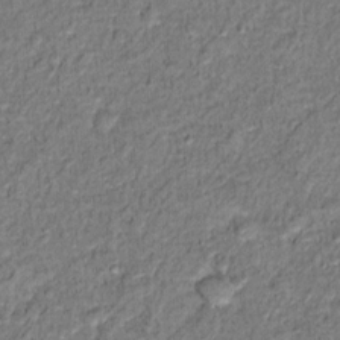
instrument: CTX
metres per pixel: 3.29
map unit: Hto
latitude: 12.4601
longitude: -37.8961
